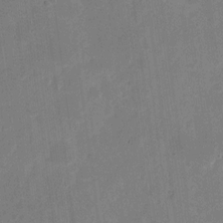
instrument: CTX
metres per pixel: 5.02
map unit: eHh
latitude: 6.8947
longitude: -66.8569
